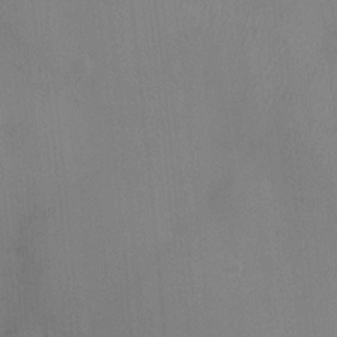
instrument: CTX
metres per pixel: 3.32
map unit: Ht
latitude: -4.1983
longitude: -17.2159
